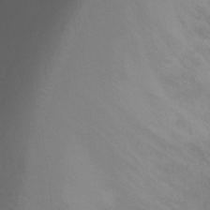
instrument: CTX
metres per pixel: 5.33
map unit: Ht
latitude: -8.8975
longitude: -28.7624
